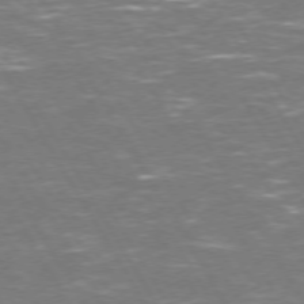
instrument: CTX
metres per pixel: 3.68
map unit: Hpe
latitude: 72.1956
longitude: -124.3089
